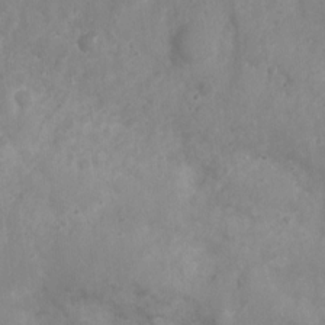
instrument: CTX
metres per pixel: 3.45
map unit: Nhu
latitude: 5.1592
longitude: -17.2159
